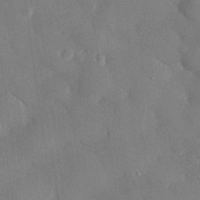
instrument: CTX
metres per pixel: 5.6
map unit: eHh
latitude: 29.1970
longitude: -80.7624
